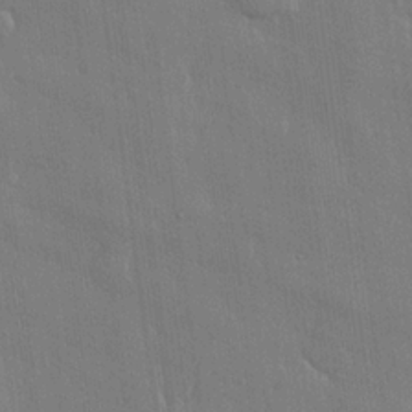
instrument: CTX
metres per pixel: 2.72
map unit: lHvf
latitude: 21.9528
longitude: 146.7463
